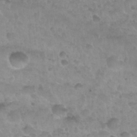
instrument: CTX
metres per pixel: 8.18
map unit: Nhu
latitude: 27.4993
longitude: -53.5182
